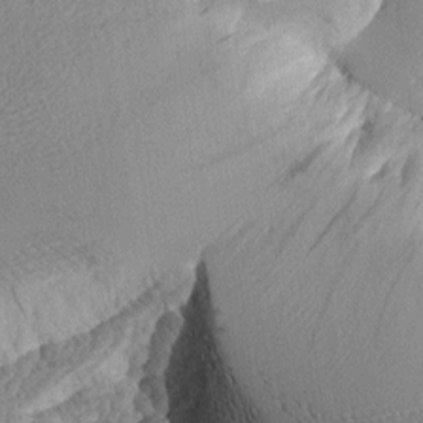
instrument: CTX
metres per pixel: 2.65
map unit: Aa
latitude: 11.1403
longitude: -127.7450
